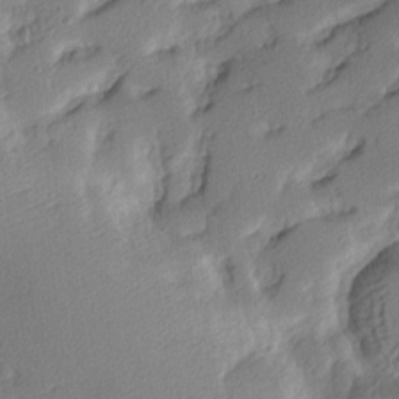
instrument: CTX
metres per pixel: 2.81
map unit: Hve
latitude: 2.8191
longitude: -121.4238
